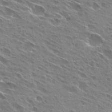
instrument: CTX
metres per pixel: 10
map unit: Hto
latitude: 29.0269
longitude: -44.5923
